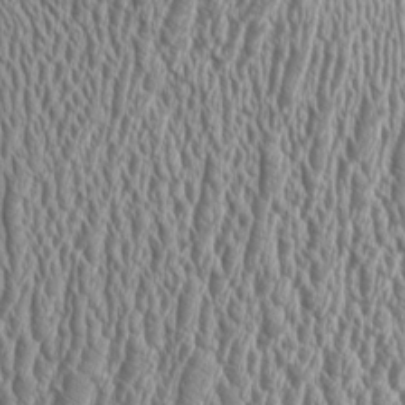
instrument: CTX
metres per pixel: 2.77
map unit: Aa
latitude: 9.3860
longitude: -129.9339
